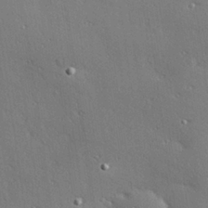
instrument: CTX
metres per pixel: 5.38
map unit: Hve
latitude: 27.5560
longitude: -92.0822
